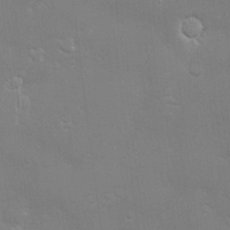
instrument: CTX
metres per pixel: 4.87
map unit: Hve
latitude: -10.9731
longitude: 174.3117
